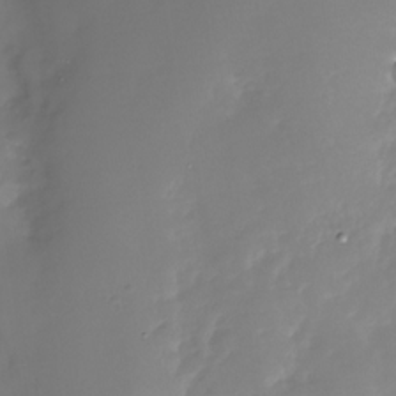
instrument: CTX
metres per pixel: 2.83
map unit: Nhu
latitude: -29.9367
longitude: -77.7638
